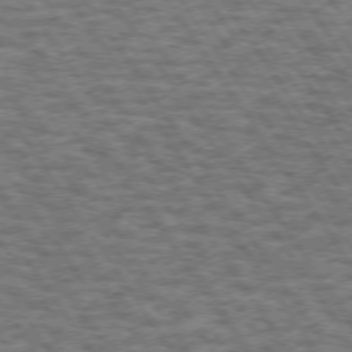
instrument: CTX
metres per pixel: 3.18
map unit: Hpe
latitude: 73.3104
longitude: -131.1215
